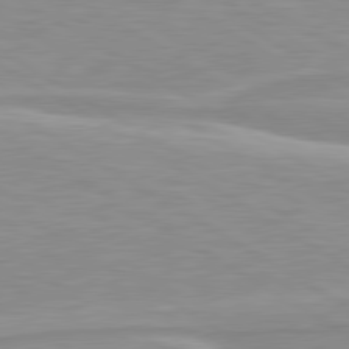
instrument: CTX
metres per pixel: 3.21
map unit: lApd
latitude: 80.0444
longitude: 171.9556
